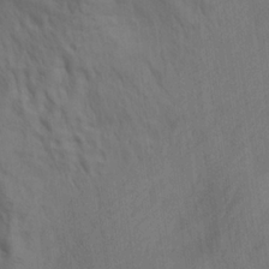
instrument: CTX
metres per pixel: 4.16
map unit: lAa
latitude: 21.6694
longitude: -138.2900
